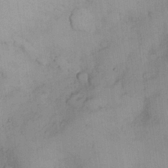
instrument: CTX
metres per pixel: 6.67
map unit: Nhu
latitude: 26.2712
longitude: -68.9136
